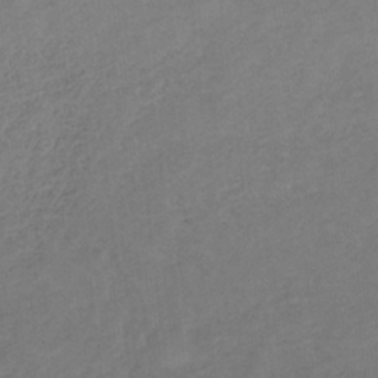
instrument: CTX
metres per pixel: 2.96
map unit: lHb
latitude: -32.7652
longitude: 64.2362
